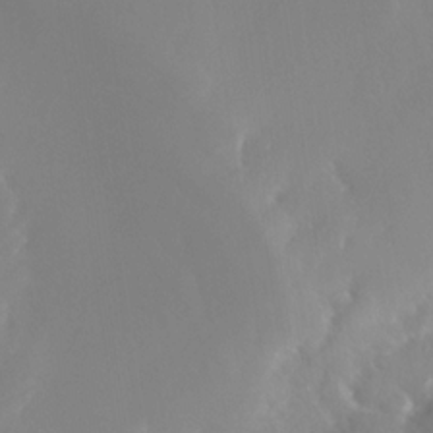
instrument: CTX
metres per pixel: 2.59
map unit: Nhe
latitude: -29.2376
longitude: -110.2145
